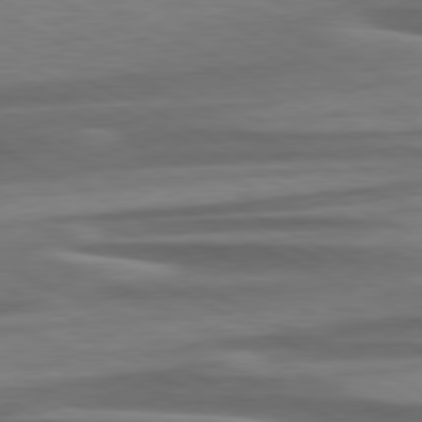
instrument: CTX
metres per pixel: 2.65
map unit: lApd
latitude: 79.8584
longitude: -113.6505
